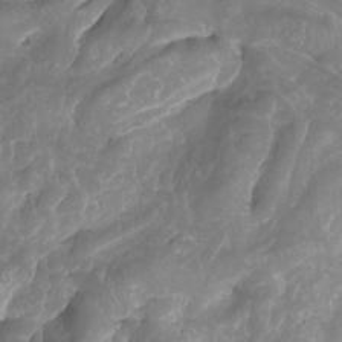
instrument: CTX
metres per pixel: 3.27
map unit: Nhu
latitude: -8.2172
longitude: -94.4412
